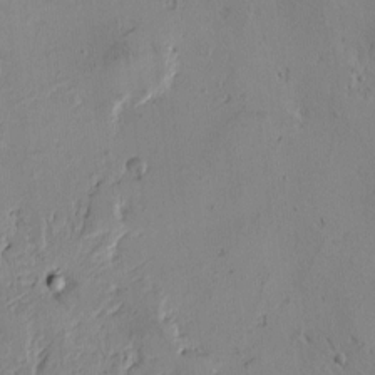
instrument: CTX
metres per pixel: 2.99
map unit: Htu
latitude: -4.1039
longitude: -177.0647
